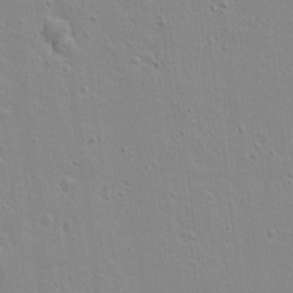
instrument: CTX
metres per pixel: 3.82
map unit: lAvf
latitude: 16.4790
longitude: -128.4223
